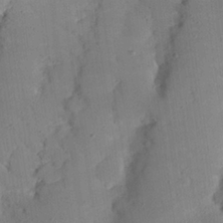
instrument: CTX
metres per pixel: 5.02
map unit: Nhu
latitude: 25.1781
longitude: -72.9325
